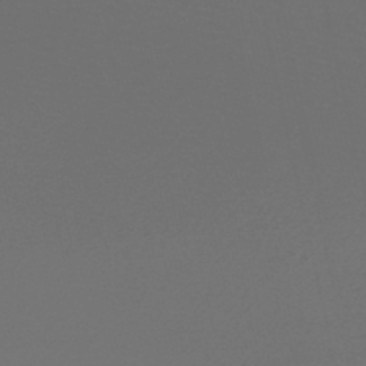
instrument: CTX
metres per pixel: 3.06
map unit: HNhu
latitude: -48.8030
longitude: 102.1606
